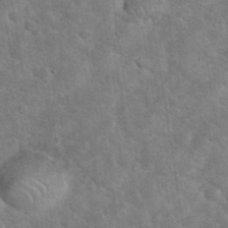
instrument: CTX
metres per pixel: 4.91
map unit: eHh
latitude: 37.0648
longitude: -65.6505
